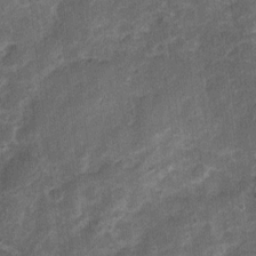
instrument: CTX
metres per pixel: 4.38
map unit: Nhu
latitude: 3.4993
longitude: -16.6679
